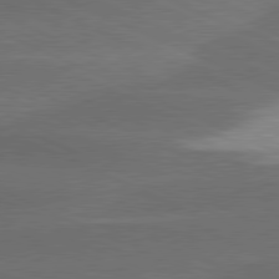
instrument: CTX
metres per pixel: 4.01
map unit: lApd
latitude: 80.2522
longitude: -83.5560
